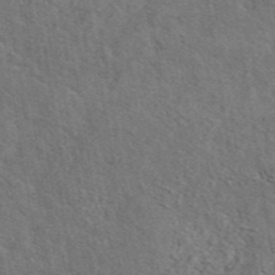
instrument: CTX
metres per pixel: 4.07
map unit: eAb
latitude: 43.4804
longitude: 110.2550
